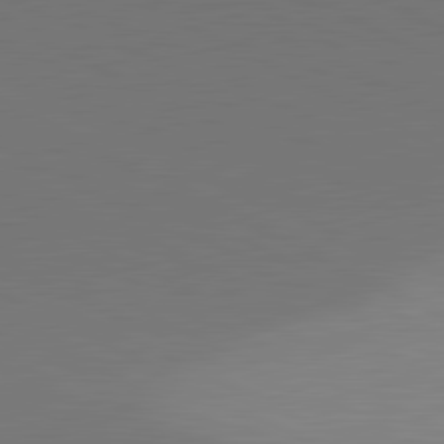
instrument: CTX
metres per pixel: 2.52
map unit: lApd
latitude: 81.4426
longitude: 146.0661
